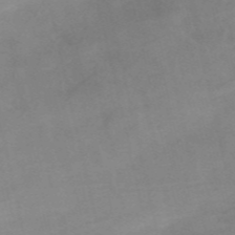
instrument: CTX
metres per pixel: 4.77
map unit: HNb
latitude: -55.0109
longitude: -45.5749
